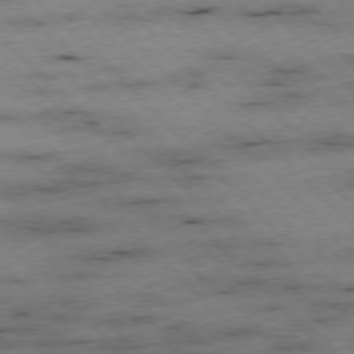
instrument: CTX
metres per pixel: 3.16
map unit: Ap
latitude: -76.7085
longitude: -87.0836
